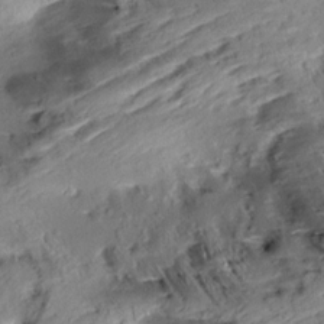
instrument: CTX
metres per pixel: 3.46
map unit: Aa
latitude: 10.6491
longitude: -142.7246
